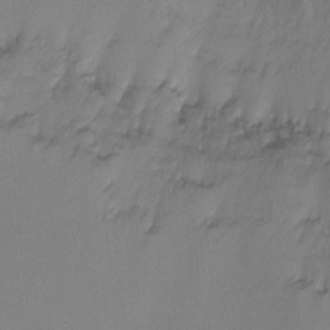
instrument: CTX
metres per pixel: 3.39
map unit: Ht
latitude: -6.5762
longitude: -29.3293
